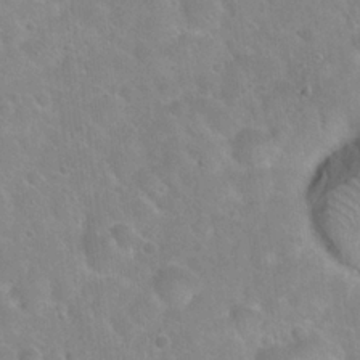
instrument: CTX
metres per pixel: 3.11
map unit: Hto
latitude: 22.4790
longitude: -50.9513
